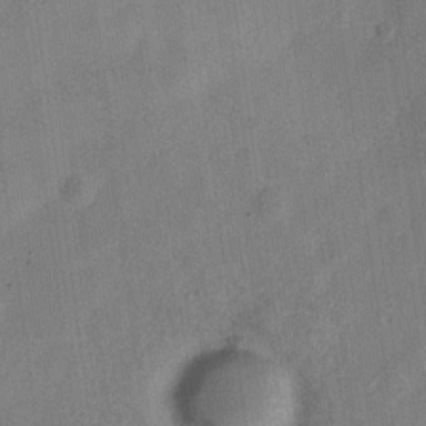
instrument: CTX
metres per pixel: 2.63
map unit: Nve
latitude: -24.5951
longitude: 106.5952
